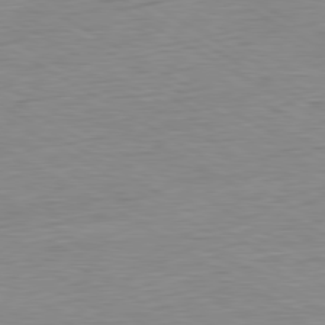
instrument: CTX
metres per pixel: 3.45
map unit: Ap
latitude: -80.7652
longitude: -78.6869
